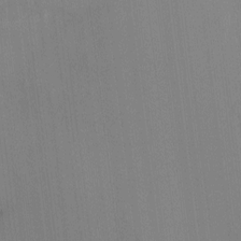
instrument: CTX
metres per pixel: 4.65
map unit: eHh
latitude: -3.8611
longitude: 16.4440
